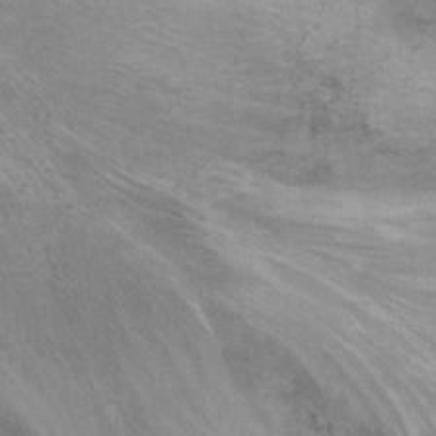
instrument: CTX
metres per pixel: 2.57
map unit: Ht
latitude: 0.4412
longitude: -36.7813
